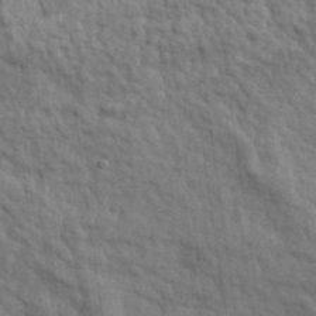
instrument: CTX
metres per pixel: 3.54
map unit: eHh
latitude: 29.9528
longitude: -75.1970
